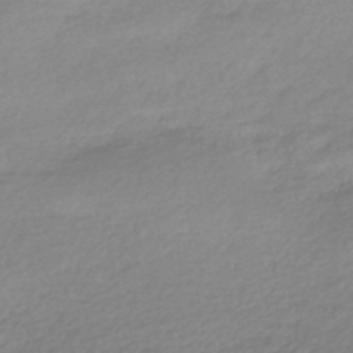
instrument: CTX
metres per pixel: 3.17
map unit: HNhu
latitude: -44.4440
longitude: 93.5588
